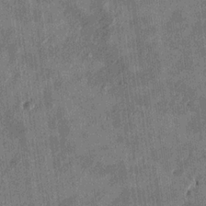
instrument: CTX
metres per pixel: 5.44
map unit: HNhu
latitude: 0.8758
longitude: -6.1011
